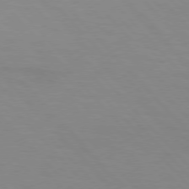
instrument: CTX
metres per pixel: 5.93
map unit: lApd
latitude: 76.2522
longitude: -84.8569
